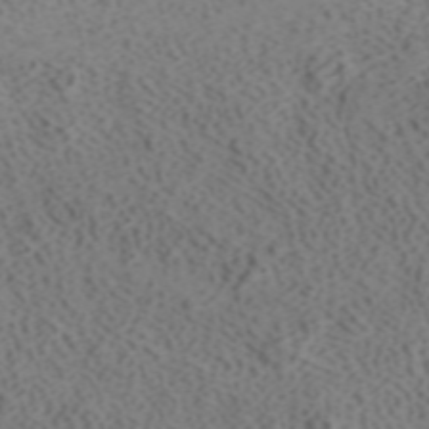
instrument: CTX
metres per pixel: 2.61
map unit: ANa
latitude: 41.3292
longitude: 33.7289
